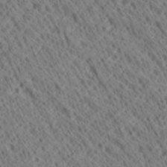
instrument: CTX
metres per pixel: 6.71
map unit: Ave
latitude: 20.9136
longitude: -139.8016
